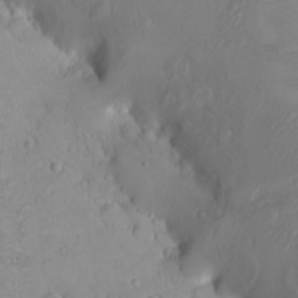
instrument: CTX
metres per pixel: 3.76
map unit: eHh
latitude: -8.4062
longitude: -69.9906
